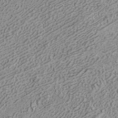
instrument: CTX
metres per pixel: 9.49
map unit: ANa
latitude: 41.4993
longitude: 30.4629
